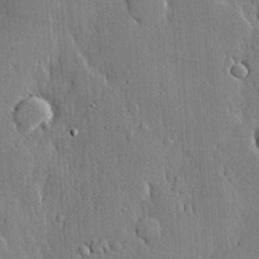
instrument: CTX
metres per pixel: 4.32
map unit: lHvf
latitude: 20.2901
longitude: 145.8800
